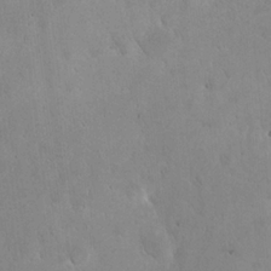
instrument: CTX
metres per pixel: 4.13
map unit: eHh
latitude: 22.6868
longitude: -58.3278
